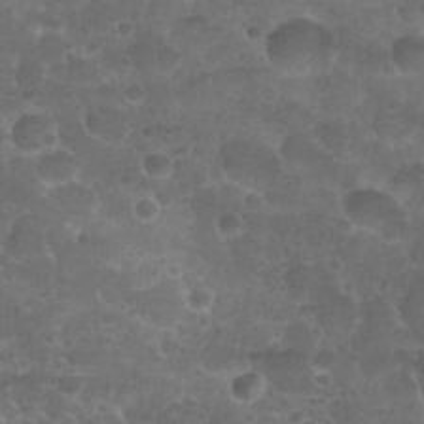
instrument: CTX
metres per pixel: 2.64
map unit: Nhu
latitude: 25.8394
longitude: -51.4804
